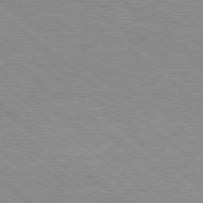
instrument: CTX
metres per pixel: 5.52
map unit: Hpe
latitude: 78.3656
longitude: -151.4993
